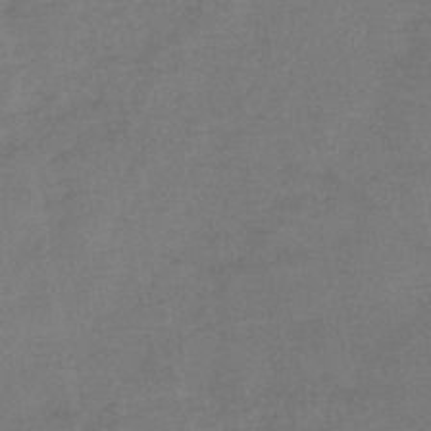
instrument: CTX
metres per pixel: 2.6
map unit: HNb
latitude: -46.6140
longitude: -35.8961
